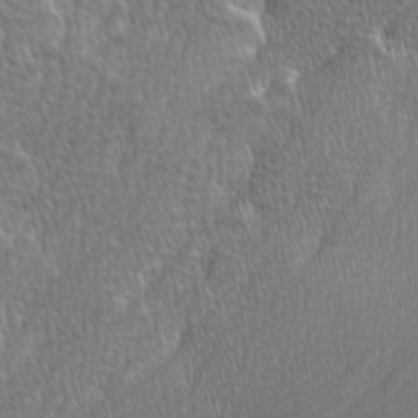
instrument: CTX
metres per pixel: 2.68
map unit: Ave
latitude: 9.4049
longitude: -106.2145
